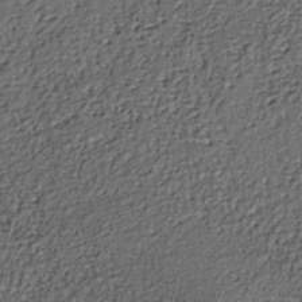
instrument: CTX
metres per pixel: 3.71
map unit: Nhe
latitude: -36.6140
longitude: -89.6316
